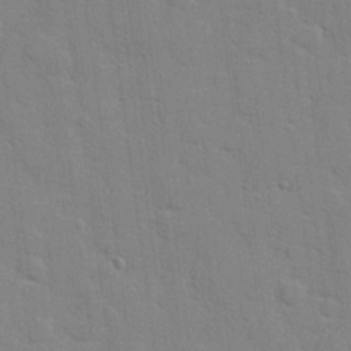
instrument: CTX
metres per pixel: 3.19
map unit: lHvf
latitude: 24.4978
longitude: 142.5951
